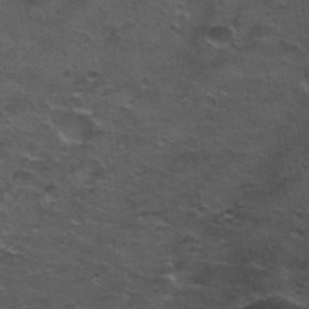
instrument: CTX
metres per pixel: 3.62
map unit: Nhu
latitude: 31.2726
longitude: -53.1214
